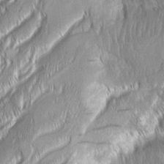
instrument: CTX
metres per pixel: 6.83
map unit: Aa
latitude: 8.1578
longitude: -130.8191
